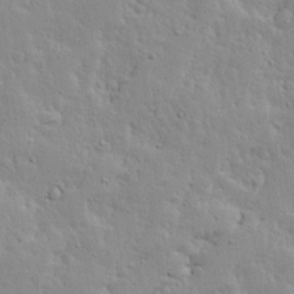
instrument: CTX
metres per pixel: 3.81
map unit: Ave
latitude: 13.6883
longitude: -133.4993
